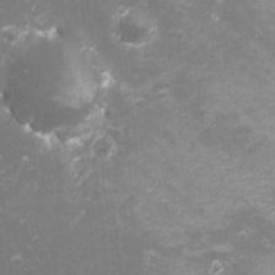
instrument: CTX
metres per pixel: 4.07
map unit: Nhu
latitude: -8.4818
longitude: -72.3467
